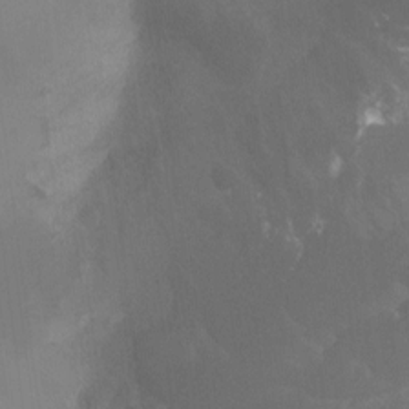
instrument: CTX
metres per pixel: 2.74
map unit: Ht
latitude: -10.4251
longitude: -40.4034
